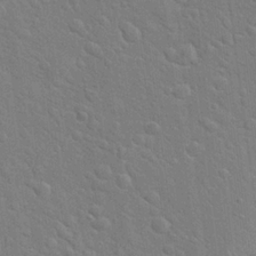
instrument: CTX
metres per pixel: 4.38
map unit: Hto
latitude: 21.4805
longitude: -54.3278
